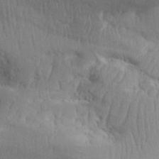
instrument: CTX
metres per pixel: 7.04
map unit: Aa
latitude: 32.4223
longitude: -141.0269
